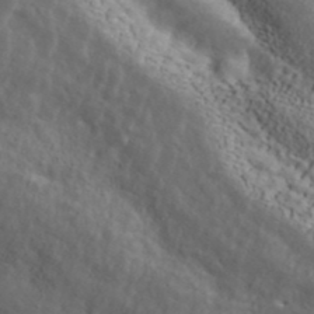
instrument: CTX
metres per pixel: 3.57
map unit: ANa
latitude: 41.8772
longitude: 14.7841
